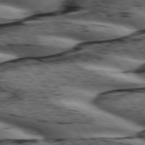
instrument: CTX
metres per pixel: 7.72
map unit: lApd
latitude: 75.9906
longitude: -82.5167
